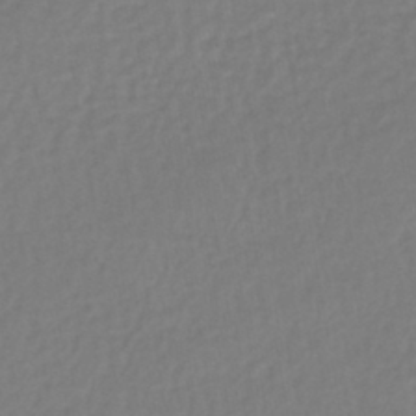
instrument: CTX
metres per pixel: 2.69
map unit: lHb
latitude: -44.7841
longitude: 65.5588
